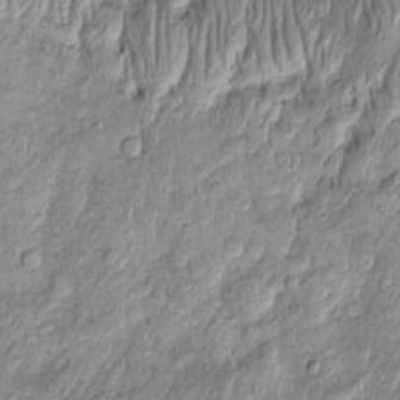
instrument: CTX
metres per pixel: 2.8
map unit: Htu
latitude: -4.7841
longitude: 158.8597
